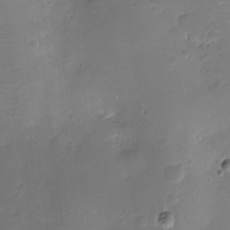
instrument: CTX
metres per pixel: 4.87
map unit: Ht
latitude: -7.2565
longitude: -21.2537
